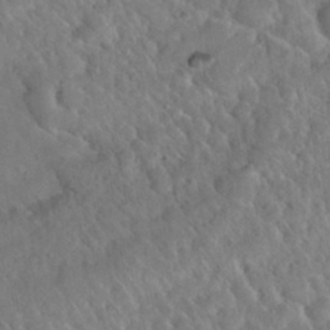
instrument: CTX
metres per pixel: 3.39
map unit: Nhu
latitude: 30.5546
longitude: -51.3292
